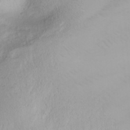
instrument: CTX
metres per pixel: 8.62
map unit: Aa
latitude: -3.2564
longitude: -71.2348
